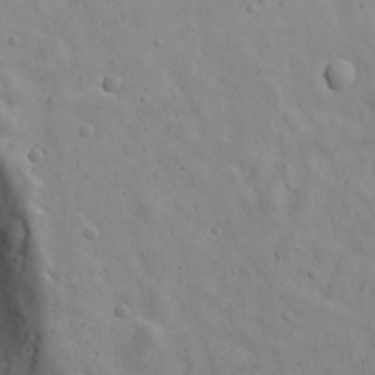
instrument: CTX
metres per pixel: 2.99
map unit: Ave
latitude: 17.8017
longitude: -133.4615
